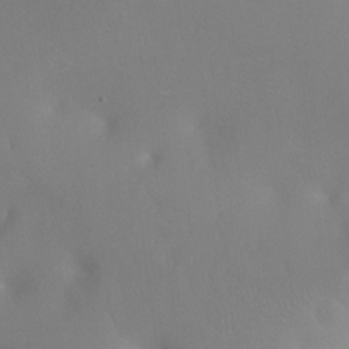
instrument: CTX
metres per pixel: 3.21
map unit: Ht
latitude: -8.1417
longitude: -23.9906
